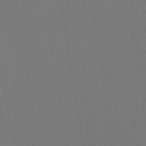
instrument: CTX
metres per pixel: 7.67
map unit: lHb
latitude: -43.3320
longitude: 68.0850
